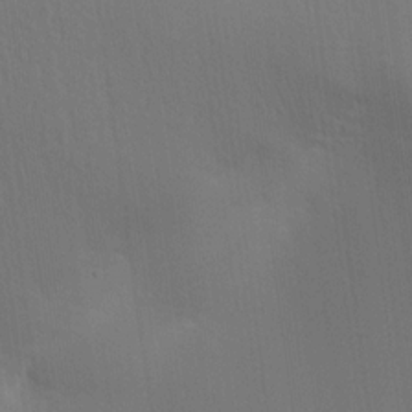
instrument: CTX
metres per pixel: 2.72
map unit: Aa
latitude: 15.1026
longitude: -147.6505
